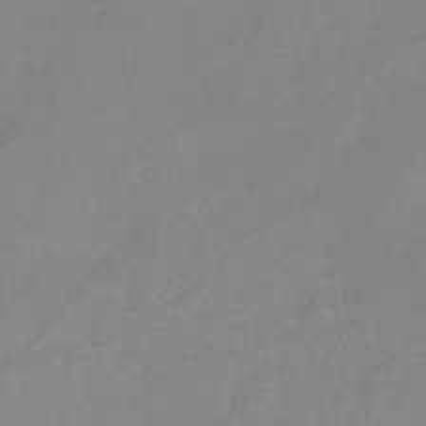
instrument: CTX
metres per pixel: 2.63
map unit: HNb
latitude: -43.9556
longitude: -40.3845
